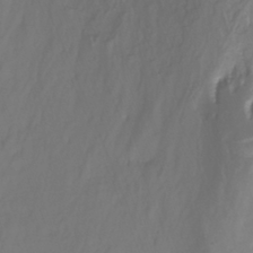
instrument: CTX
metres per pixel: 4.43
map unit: Ht
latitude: -14.1606
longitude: -53.4616
